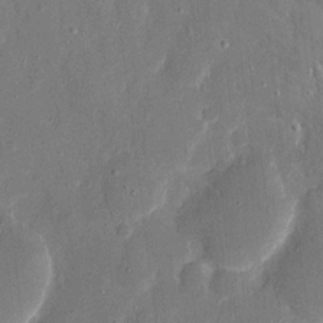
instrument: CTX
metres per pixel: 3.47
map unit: eHh
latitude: 8.3278
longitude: -69.4993
